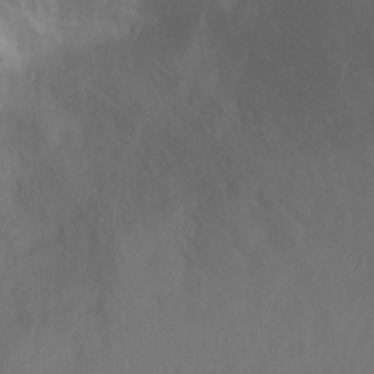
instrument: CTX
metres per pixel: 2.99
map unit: Ht
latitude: 2.6490
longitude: -34.4979
